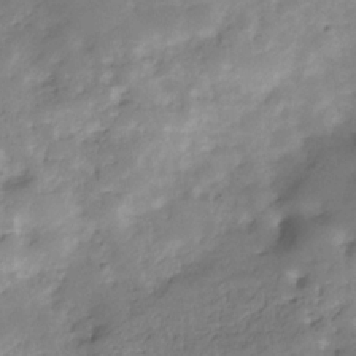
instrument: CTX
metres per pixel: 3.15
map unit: Hve
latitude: -29.8989
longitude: 90.4440
